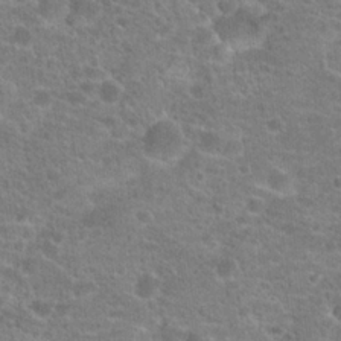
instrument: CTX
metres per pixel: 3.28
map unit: Hto
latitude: 20.4979
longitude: -43.1214
